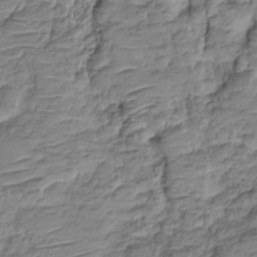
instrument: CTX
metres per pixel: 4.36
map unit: HNhu
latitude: -20.8597
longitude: 84.7274
